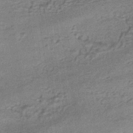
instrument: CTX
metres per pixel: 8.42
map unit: HNhu
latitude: -42.5384
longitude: 90.6708
